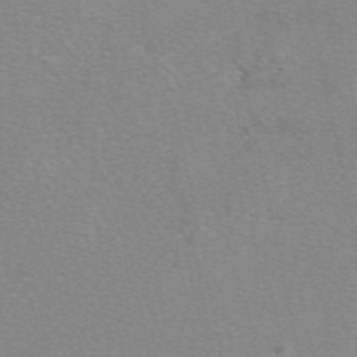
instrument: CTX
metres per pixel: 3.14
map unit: eAb
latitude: 49.8961
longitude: 106.0850
